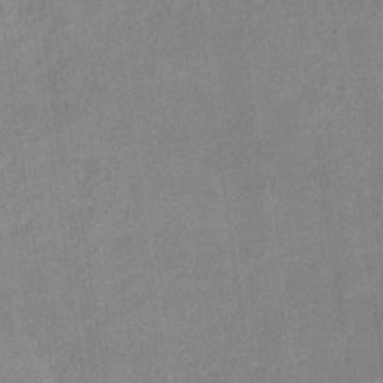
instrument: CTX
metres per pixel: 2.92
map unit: eHb
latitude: -35.1053
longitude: 73.2187
